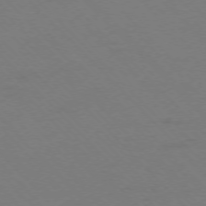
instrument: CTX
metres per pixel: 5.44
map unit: Ap
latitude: -75.5966
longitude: -78.3090
